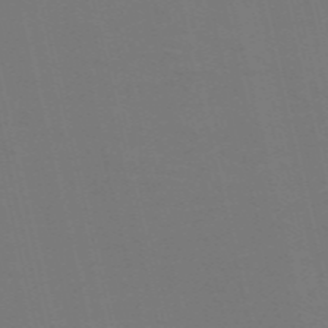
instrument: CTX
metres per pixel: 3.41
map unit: Nve
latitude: -58.8596
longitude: 60.9731
